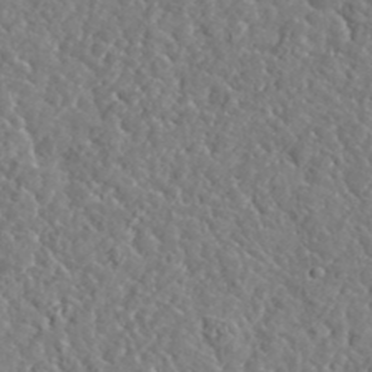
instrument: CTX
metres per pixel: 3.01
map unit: lHvf
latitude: 37.8395
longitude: -92.4034
